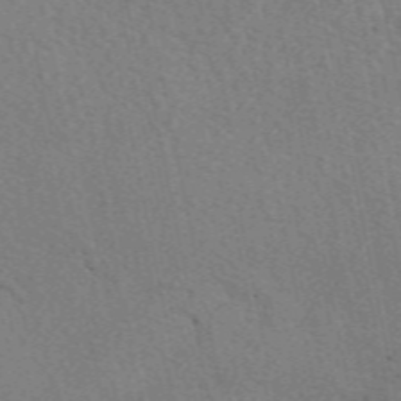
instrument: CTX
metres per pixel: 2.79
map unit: eAb
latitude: 51.2537
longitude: 109.3510
